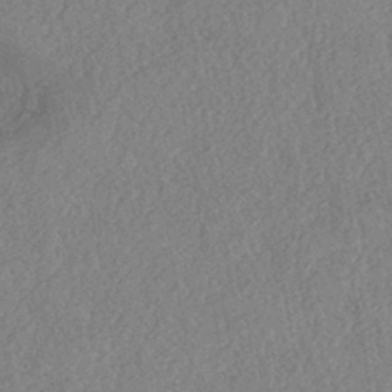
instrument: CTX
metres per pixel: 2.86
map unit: eHh
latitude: -42.4817
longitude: 117.8800
